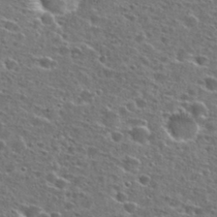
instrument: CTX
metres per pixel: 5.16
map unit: Hto
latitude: 26.6491
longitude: -47.8584
